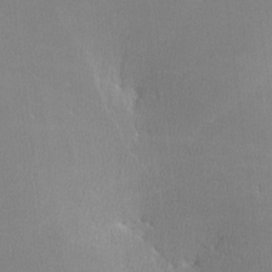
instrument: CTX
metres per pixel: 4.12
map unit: lHvf
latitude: -12.6519
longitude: -101.1403
